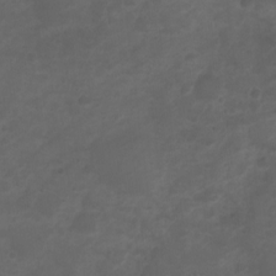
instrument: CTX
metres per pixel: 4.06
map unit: Ht
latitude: 2.1389
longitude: -22.5735
